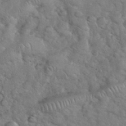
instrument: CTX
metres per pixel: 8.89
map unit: eHh
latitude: 37.3104
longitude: -64.2711
